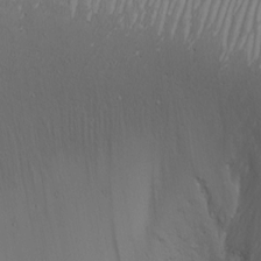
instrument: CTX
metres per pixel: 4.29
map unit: Nhu
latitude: -7.4454
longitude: -90.8569
